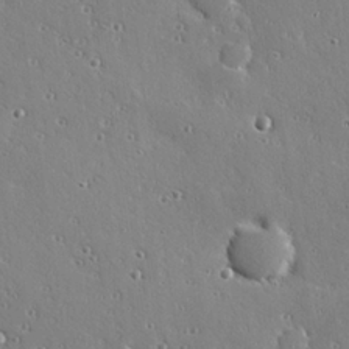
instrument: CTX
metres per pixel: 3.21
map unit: Hve
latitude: 26.8002
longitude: -92.5356
